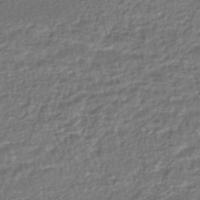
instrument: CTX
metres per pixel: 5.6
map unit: HNhu
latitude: -45.6344
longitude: 103.5777
